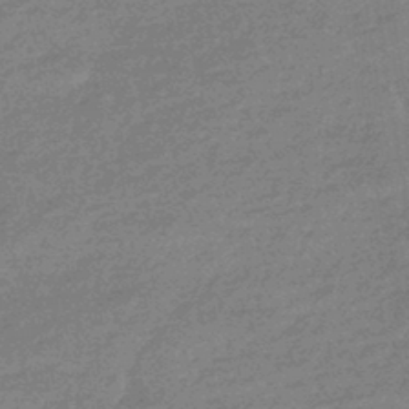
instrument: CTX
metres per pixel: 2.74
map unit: HNhu
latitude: -43.1998
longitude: 93.0108
